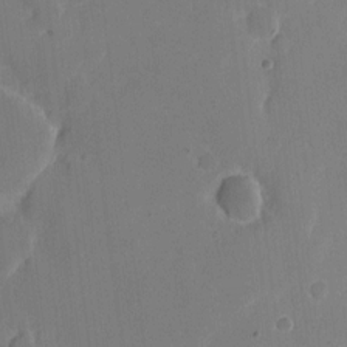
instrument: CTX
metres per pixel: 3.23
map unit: eHh
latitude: 6.5924
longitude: -66.4601
